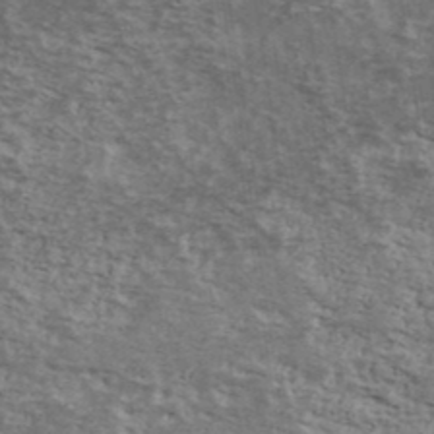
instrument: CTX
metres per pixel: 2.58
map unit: Ave
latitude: 40.0633
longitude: -110.1578
